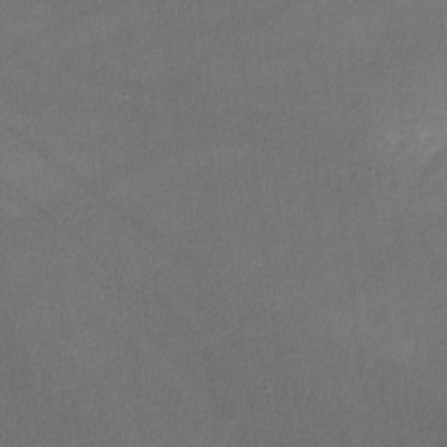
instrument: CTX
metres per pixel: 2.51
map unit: lHvf
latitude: -11.8800
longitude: -101.3482
